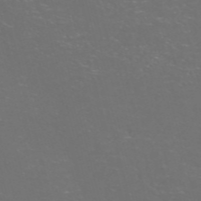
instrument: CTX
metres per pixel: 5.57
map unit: Nve
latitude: -57.7477
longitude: 52.4629
